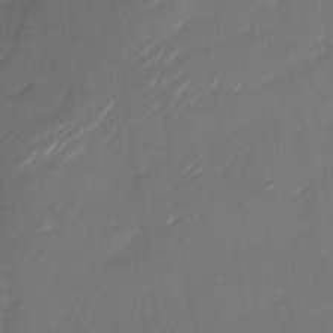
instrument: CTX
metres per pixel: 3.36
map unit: Nhu
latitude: -29.1431
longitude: -74.1956
